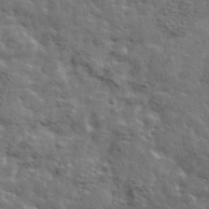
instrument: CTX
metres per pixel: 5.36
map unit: lHvf
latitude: 37.6127
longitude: -88.7058
